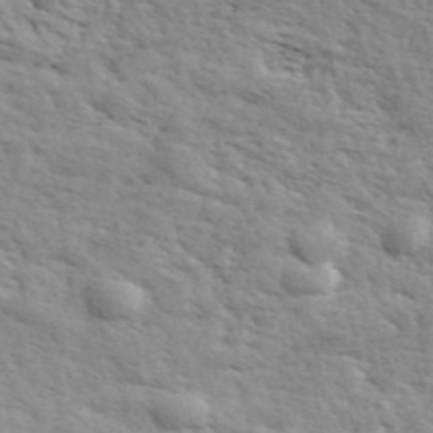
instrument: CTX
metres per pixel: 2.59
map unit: ANa
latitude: 42.8380
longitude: 48.2173
